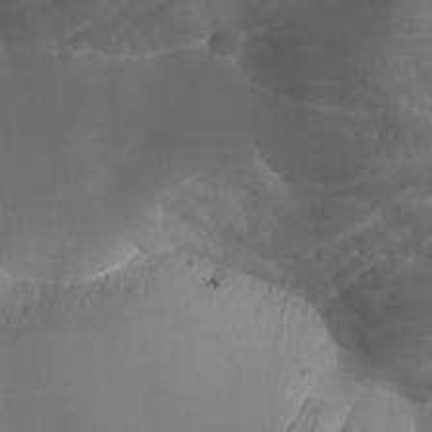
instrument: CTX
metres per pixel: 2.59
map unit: Aa
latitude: -7.6533
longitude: -78.1389
